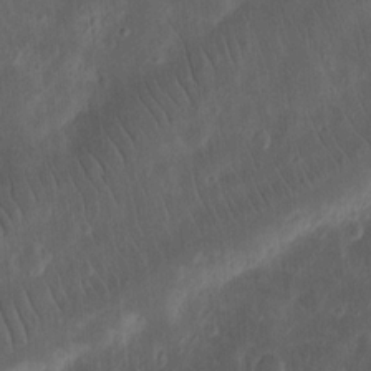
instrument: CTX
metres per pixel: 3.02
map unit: Ht
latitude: 11.5938
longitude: -75.2915
